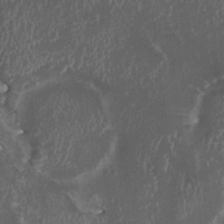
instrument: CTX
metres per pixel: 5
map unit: HNhu
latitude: 2.3089
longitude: 3.6532
